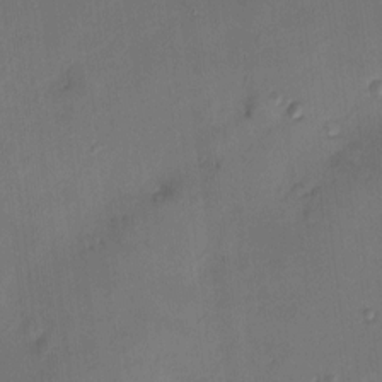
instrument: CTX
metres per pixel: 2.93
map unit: HNhu
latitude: 8.2901
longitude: 10.1606
